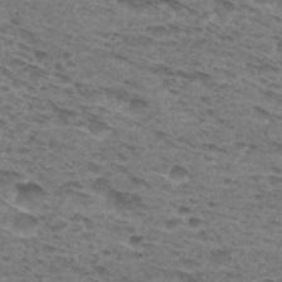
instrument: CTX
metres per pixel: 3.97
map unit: Hto
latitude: 30.7813
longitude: -47.9906
